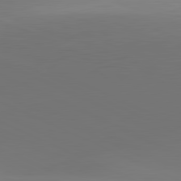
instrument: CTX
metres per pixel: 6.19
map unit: lApd
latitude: 81.8205
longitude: 129.3321
